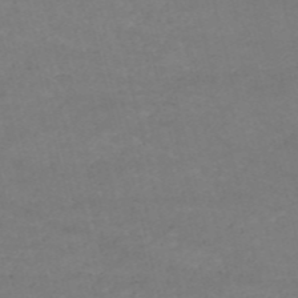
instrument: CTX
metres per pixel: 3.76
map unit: HNb
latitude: -54.2173
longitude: -37.3482
